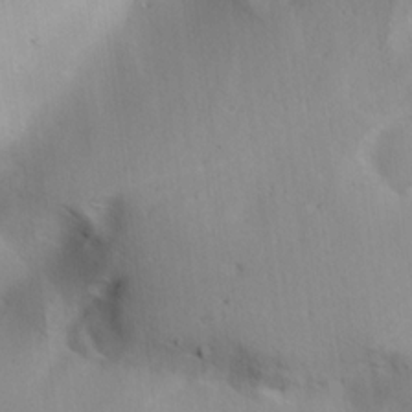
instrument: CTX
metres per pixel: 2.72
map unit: lAa
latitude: 19.6694
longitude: -138.3467
